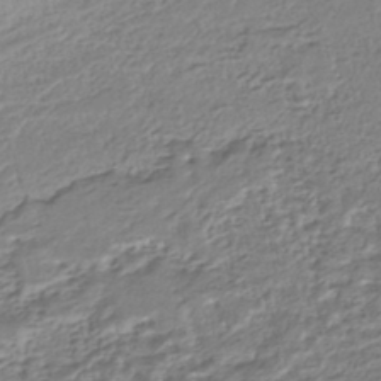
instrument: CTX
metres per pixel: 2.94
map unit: HNhu
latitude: -44.3117
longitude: 101.2564
